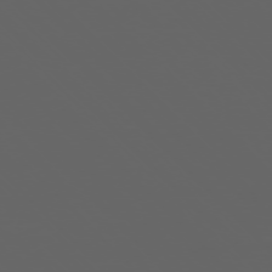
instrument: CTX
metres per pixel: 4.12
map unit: Ap
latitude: -76.2173
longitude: -75.2159
